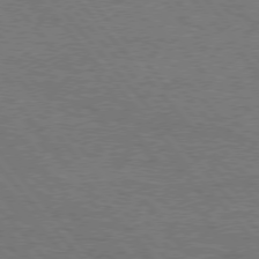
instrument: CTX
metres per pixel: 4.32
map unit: Hpe
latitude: 75.7450
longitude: -151.9717
